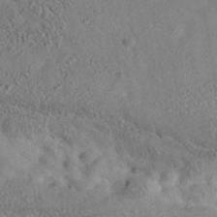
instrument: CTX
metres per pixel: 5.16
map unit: eAb
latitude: 35.2159
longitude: 108.6518
